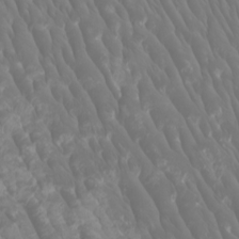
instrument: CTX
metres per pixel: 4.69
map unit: Htu
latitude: -4.8030
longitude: -90.0822
